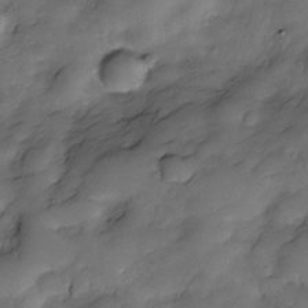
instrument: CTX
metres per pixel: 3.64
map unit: Nve
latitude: -27.4076
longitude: -148.5735
